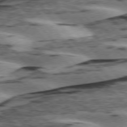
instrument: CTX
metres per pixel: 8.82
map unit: lApd
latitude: 75.8961
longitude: -78.2145
